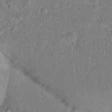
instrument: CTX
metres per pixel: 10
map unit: Nhu
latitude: 16.3467
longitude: -30.7247
